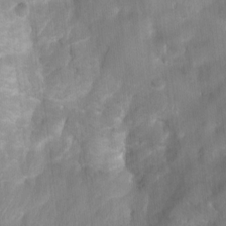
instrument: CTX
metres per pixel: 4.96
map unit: Ht
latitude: 4.1767
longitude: -21.8394
